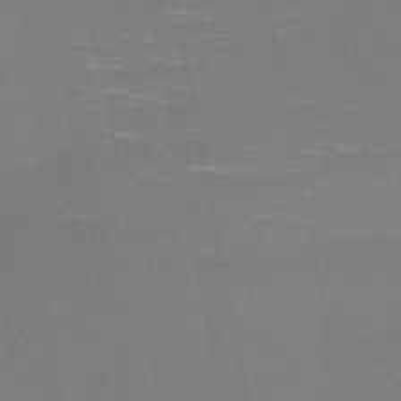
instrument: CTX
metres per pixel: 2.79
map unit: HNb
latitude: -51.0675
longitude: -45.6694
